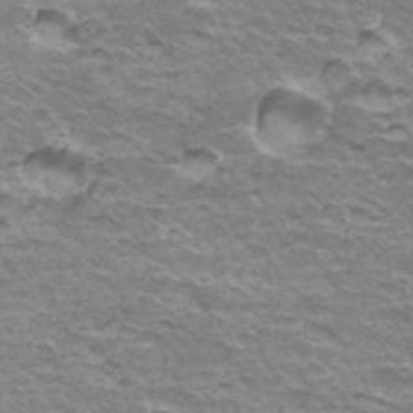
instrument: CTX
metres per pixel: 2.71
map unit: Hto
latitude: 35.9339
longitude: -42.7435
